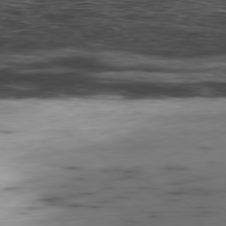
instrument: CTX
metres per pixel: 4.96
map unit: Ap
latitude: -79.0864
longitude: -73.7828
